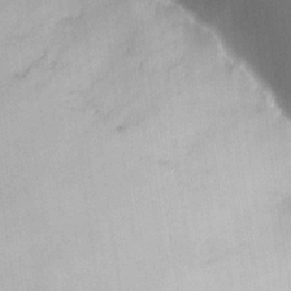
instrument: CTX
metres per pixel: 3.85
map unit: HNhu
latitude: 8.4034
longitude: 16.3118
